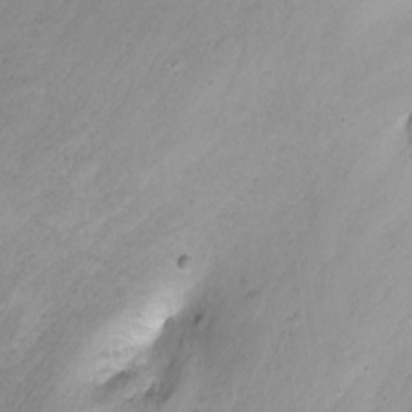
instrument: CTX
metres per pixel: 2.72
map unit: Nhu
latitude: -7.3509
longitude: -40.1199
